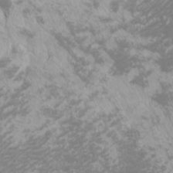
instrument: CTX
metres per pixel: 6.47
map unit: Htu
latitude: -6.7274
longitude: -74.1956
